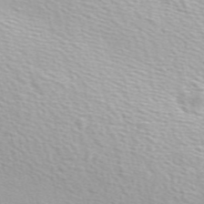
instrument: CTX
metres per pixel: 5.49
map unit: ANa
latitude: 51.6316
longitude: -71.3859
